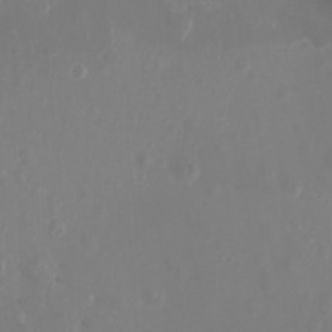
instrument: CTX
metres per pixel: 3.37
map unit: Ht
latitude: -3.3698
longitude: -62.2712
